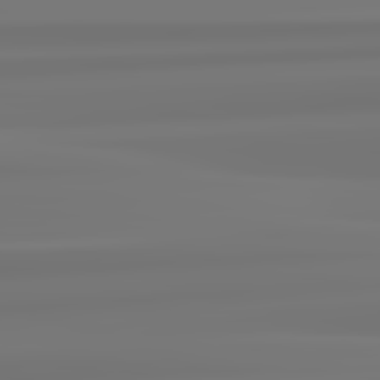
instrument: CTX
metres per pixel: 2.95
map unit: lApd
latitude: 82.8002
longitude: 170.3118
